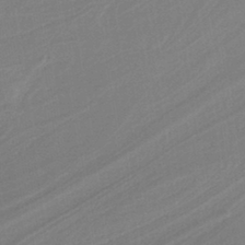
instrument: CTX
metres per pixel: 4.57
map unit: HNb
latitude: -36.8408
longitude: 58.1794
